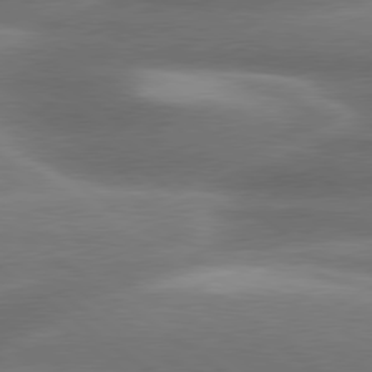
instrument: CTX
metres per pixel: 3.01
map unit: lApd
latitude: 79.7639
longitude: -118.9513
